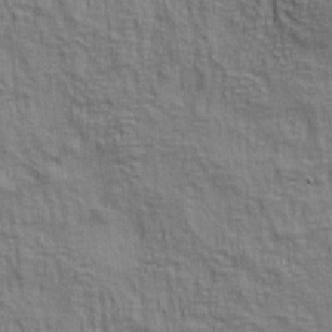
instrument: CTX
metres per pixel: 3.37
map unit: lAa
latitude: 5.2348
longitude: -114.6679
